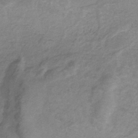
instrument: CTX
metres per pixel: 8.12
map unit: HNb
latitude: -32.4818
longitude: 61.9367
